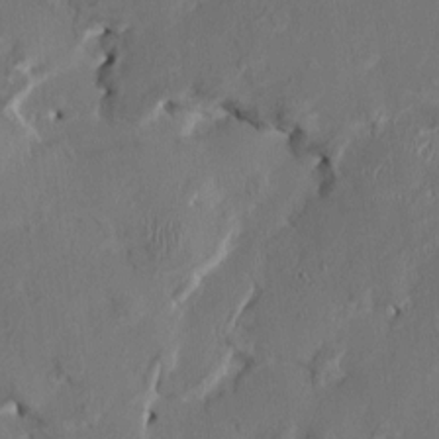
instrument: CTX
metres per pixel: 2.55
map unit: HNhu
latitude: 1.5182
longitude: -4.8191
